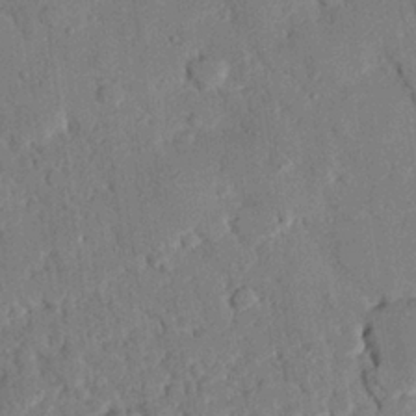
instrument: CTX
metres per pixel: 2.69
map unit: eHh
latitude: 26.6491
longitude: -78.9325
